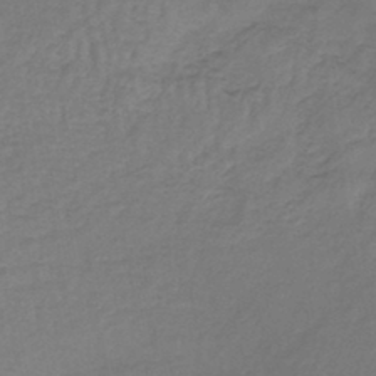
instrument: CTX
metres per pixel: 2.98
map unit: lHb
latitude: -42.9730
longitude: 62.2172
